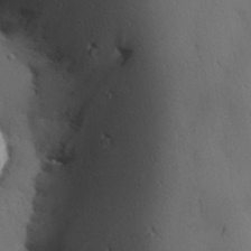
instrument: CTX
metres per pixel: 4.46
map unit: Hve
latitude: 24.8191
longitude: -97.6127
